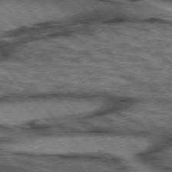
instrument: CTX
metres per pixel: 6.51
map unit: lApd
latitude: 75.9528
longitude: -49.9528
